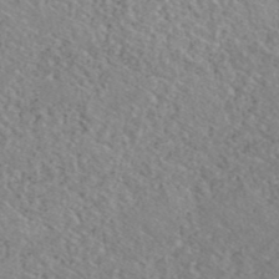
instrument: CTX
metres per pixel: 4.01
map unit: ANa
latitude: 40.6112
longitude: 18.7841
